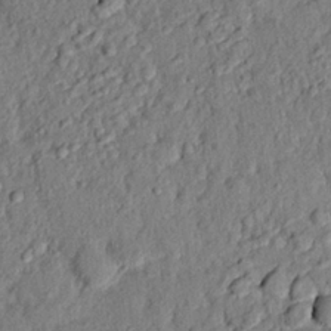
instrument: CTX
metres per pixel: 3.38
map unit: eHh
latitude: 25.0836
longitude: -78.8380
